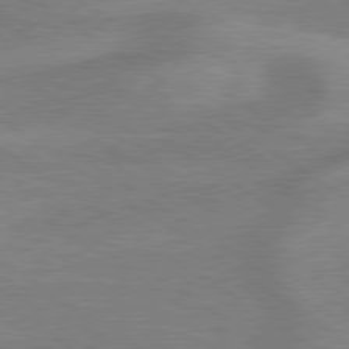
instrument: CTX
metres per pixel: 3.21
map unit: lApd
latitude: 79.4049
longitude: -172.3089
